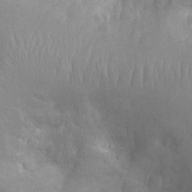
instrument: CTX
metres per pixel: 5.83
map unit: Nhu
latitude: -14.8408
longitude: -25.4993
